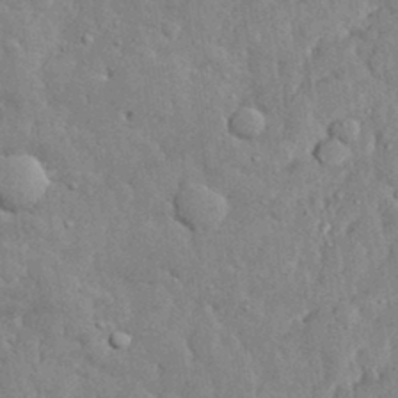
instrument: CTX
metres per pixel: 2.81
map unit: lHvf
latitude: 33.6505
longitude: -92.3845
